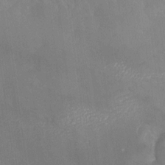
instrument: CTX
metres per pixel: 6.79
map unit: Nhu
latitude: -27.7099
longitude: -58.2712
